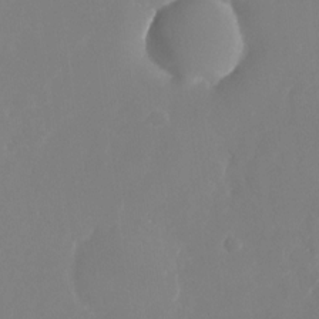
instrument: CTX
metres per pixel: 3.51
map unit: Nhu
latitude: -25.9556
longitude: -72.1011
